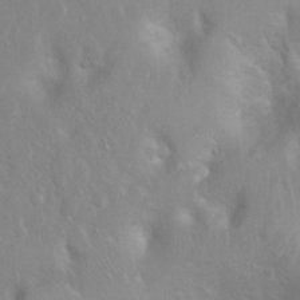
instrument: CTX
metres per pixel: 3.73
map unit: Ht
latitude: 3.3104
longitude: -26.2145
